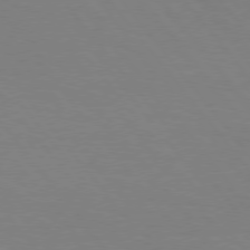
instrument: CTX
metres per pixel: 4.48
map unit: Hpe
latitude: 75.8394
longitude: -140.6868
